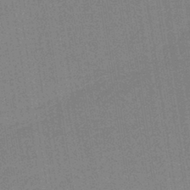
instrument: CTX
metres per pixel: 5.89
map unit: HNb
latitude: -37.3509
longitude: 57.0297
